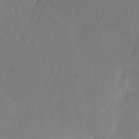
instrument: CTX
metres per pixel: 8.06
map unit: Nhu
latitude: -23.9367
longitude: -70.9514
